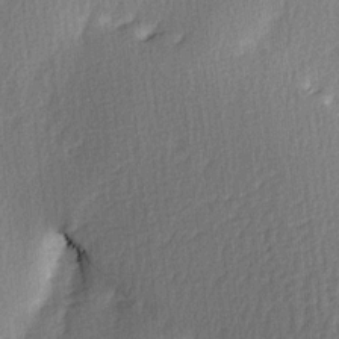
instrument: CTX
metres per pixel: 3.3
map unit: Ave
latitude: 2.9513
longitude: -111.4427
